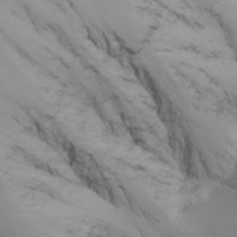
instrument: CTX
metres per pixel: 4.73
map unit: Nhu
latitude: -7.0864
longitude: -90.6490
